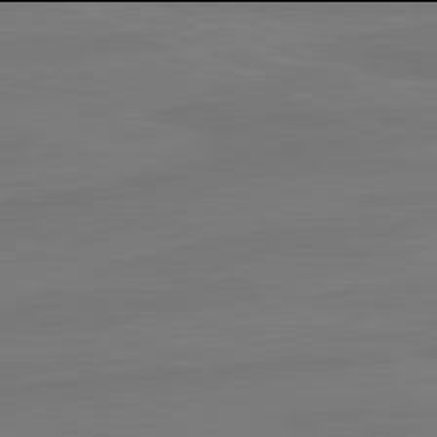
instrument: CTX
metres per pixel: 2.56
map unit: lApd
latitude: 81.9906
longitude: -178.8569
